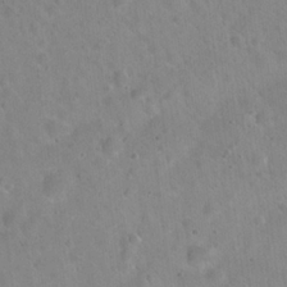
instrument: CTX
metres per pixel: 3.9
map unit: Hto
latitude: 22.0255
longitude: -54.1011
